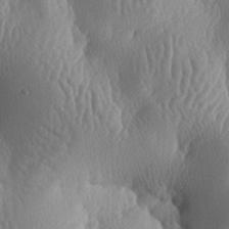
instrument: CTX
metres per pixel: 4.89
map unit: lAa
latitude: -7.5210
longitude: -128.5168
